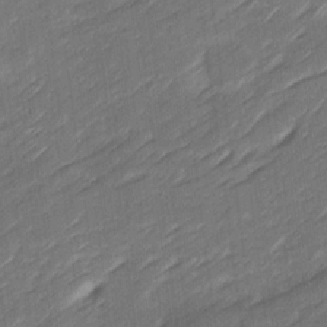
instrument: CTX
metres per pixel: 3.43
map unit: Ave
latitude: 16.0633
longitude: -136.3279
